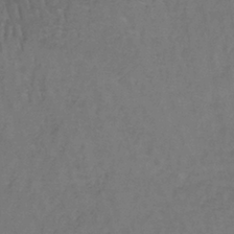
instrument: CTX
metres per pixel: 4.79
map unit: lHb
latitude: -38.0472
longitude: 61.3699
